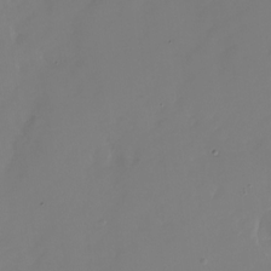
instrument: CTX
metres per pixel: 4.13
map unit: Nhu
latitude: -28.4818
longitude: -79.4427
